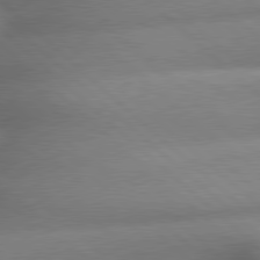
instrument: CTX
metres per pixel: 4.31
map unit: lApd
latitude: 79.3671
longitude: -162.8191
